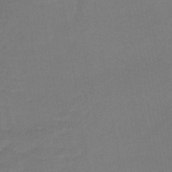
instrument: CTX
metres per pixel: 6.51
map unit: lHb
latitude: -39.6155
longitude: 69.4832
